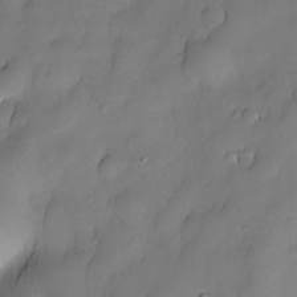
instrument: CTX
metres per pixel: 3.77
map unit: Nhe
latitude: -30.3684
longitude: -139.8016
